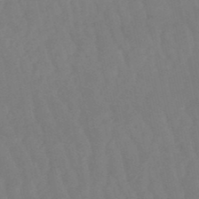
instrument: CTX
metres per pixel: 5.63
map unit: eHb
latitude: -50.6707
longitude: 77.1809
